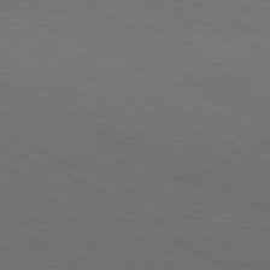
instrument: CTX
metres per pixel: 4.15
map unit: Hpe
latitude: -81.8800
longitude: 18.3495
